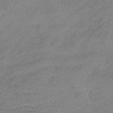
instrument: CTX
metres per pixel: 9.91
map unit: lHb
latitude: -40.9730
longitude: 74.9731
